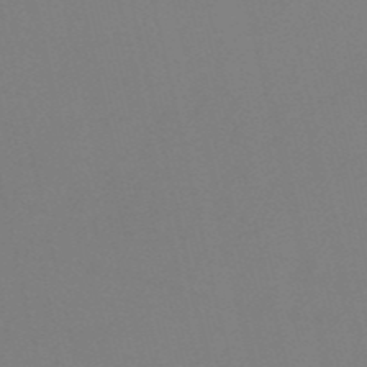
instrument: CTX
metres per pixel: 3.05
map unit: HNb
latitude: -53.2187
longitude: -50.2333
